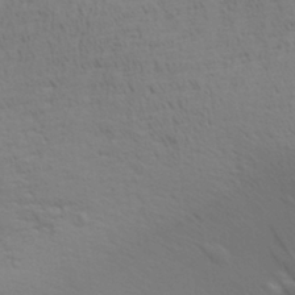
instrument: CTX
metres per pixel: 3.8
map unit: Aa
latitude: 29.9906
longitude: -139.6316
